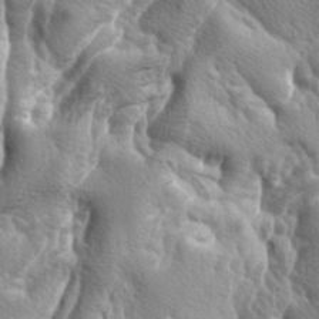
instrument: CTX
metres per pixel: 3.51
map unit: lAa
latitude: -6.5574
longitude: -125.4238
